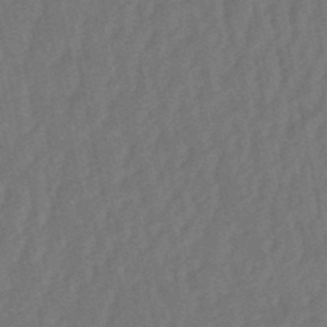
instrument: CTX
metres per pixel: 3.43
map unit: eHb
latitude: -50.6707
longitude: 73.0486
